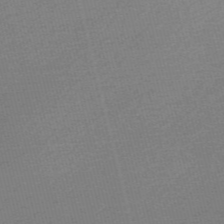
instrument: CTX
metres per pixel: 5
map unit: Nve
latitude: -56.9164
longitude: 61.1620
